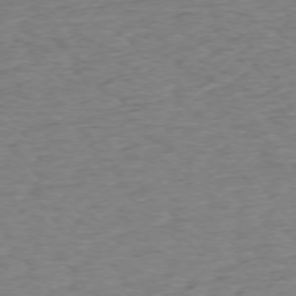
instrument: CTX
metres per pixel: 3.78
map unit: Ap
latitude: -75.4455
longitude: -88.8002
